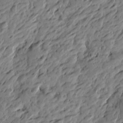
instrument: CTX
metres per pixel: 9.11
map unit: Htu
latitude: -3.3887
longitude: -179.1592
